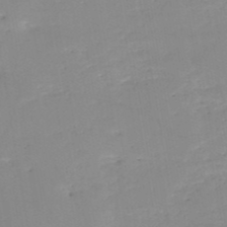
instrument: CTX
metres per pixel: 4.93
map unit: HNb
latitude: -49.7100
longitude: -40.0255
